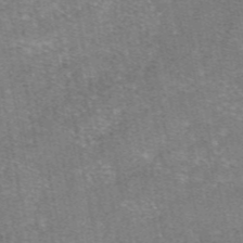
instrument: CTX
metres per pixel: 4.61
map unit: eAb
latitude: 47.4805
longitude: 103.6911
